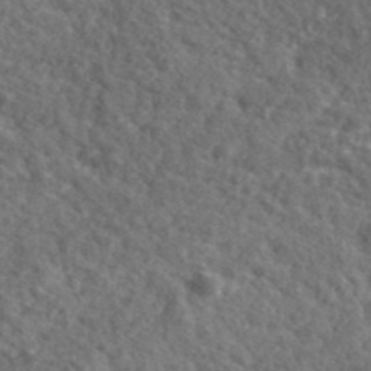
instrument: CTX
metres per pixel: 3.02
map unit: lHvf
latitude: 40.8380
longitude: -89.6883
